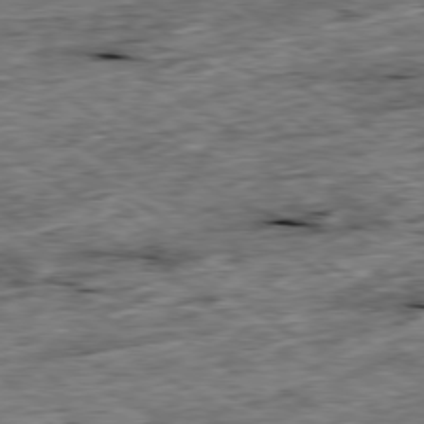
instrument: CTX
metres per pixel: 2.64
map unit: Ap
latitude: -79.4265
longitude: -85.1592
